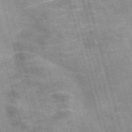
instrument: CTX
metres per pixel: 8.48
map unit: Nve
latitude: -59.1431
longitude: 65.4266
